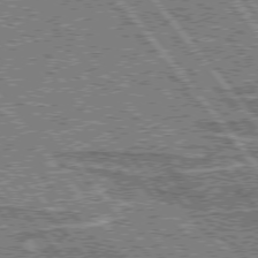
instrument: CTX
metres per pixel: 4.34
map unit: lApd
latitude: 75.5938
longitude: -77.2915
